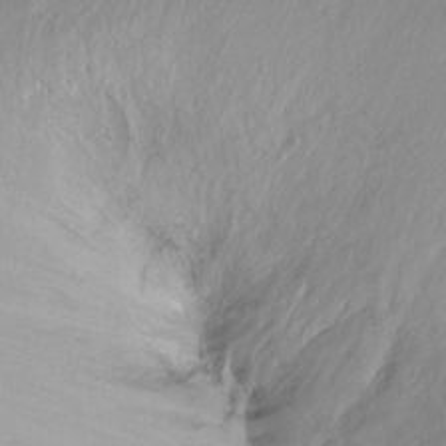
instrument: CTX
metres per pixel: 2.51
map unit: Ht
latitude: -15.6722
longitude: -45.8772
